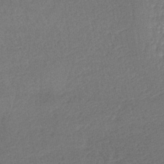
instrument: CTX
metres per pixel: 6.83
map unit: lHb
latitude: -41.2754
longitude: 69.3698
